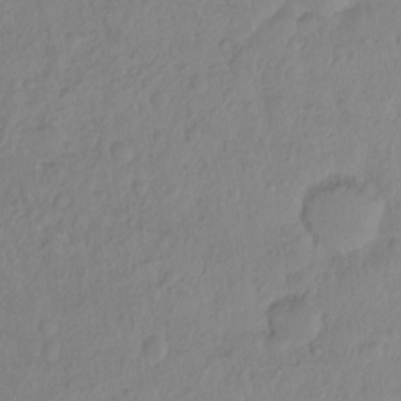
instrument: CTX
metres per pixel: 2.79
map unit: Hto
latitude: -8.2928
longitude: -45.0836
